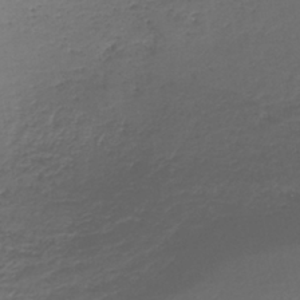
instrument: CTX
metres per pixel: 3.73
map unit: lHb
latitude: -38.0850
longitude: 72.8786
